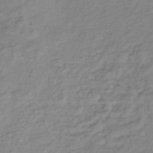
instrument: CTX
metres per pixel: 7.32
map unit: lHb
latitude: -35.4454
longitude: 69.1809
